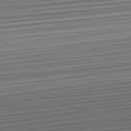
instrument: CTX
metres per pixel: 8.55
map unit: Hpe
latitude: -82.6518
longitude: 15.2943
